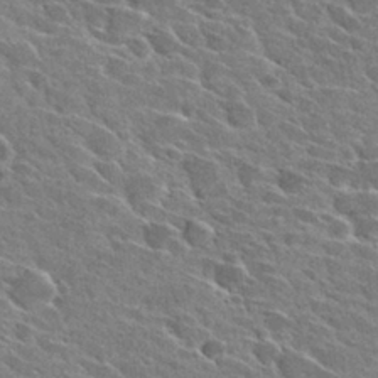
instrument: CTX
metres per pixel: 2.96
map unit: Hto
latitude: 28.5734
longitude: -42.7813
